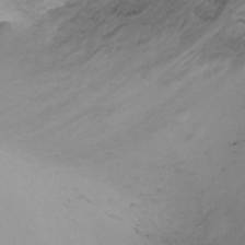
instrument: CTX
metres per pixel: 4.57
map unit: Ht
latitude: -2.2739
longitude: -29.0458
